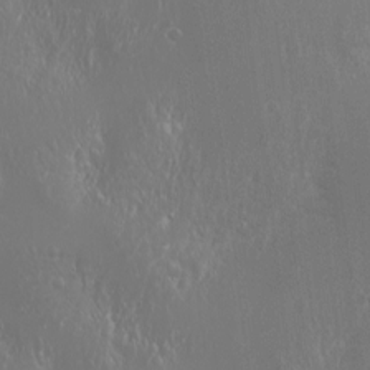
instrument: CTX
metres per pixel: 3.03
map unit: Nhu
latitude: -5.7099
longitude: -79.0648
